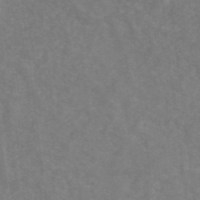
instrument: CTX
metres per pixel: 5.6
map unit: ANa
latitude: 46.1956
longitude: 26.4251
